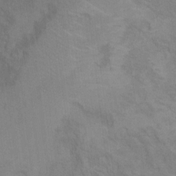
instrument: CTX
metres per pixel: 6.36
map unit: Ht
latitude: 5.4993
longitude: -37.1403
